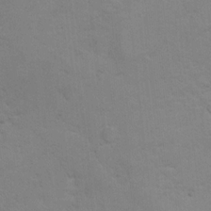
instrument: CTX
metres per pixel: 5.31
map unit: Hto
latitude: 11.9528
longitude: -35.6127
